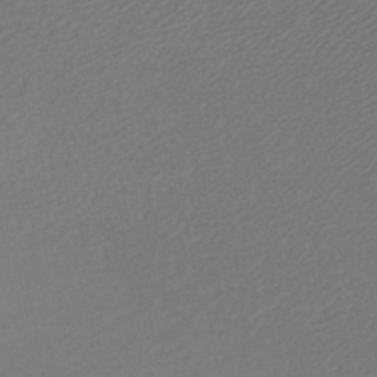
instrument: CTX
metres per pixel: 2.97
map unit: HNb
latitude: -45.7478
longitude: 56.9541
